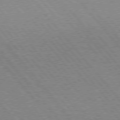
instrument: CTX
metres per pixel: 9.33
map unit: lApd
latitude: 76.3467
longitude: -85.6883
